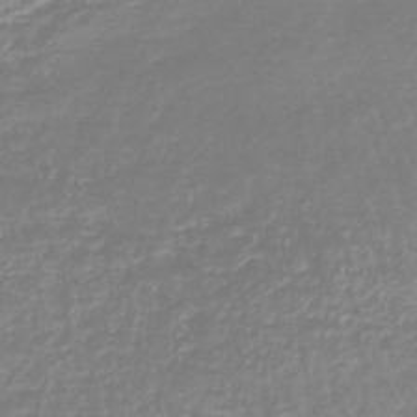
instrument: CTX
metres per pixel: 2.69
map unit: lHb
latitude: -44.4062
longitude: 78.8786
